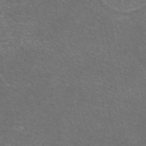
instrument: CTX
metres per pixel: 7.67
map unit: eAb
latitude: 46.3279
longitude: 105.9556
